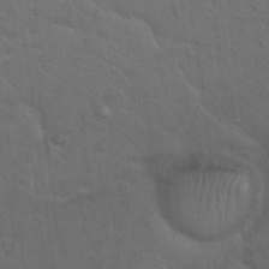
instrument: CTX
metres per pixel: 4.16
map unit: Hto
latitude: 19.4804
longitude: -54.2333
